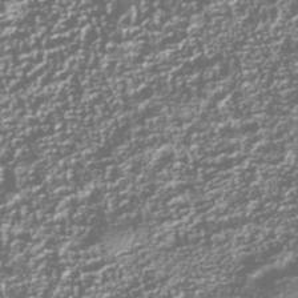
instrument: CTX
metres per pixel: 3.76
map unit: Nhu
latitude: -40.2361
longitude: -83.8394
